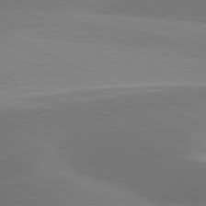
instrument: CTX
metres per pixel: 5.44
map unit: lApd
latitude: 80.9703
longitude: 126.5006
